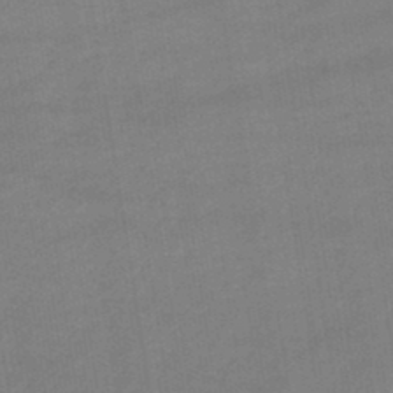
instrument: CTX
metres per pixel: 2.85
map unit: lHb
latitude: -44.8030
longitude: 72.6329
